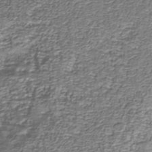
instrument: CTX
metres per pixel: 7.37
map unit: Nhu
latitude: -38.9542
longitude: -82.7057
